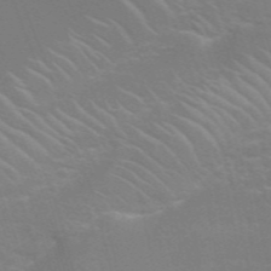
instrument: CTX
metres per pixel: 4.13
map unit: Nhu
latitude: 27.2348
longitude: -61.4426
